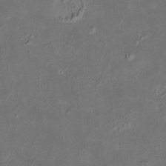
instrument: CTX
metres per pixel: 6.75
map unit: HNhu
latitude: 5.3671
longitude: 13.9556
